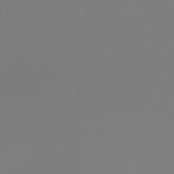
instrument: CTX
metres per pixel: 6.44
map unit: HNb
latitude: -46.3873
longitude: 56.4629
